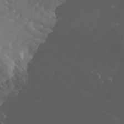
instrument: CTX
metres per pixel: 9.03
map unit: Htu
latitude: -0.8786
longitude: -76.2144
